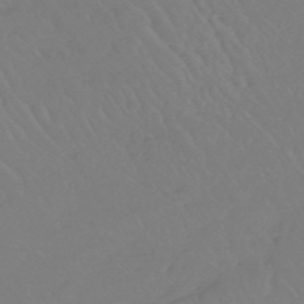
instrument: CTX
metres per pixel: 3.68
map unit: lHb
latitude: -45.0675
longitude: 68.8408
